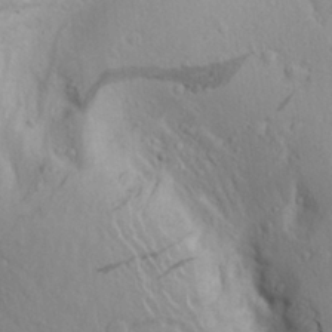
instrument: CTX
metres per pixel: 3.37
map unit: Aa
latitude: 25.1214
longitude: -148.2334
